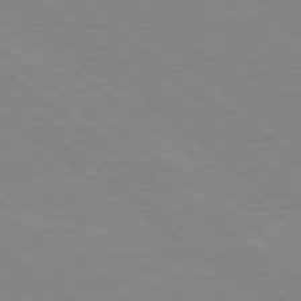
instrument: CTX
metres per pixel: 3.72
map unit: Hpe
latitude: 78.6491
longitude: -124.9891
